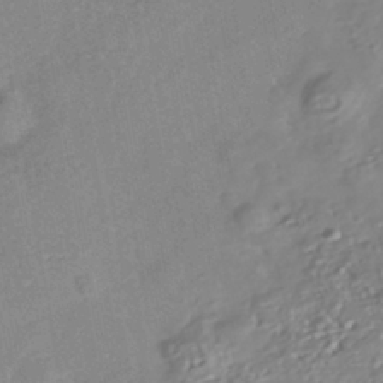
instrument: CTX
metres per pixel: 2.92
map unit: Nhe
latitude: -41.5021
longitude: -109.6127
